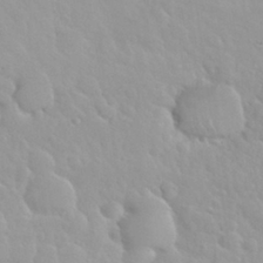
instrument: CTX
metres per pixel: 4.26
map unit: Nhu
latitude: 29.8016
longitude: -55.8583
